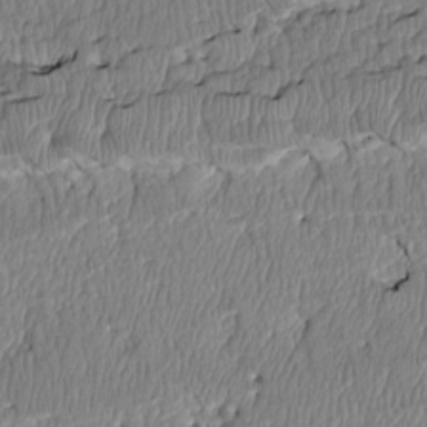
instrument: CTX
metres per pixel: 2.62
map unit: Htu
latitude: 3.7449
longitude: 150.1228
